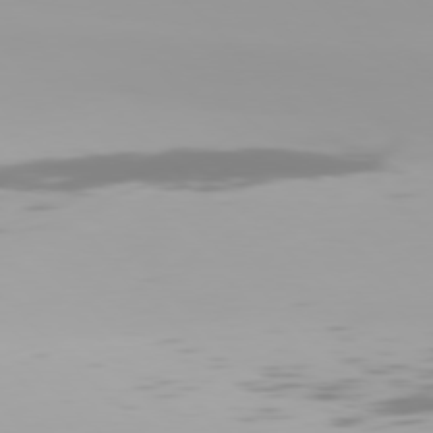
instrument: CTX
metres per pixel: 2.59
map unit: Hpe
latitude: 77.3859
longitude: -136.6113
